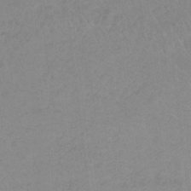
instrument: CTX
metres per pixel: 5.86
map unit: lHb
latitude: -32.7086
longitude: 64.4629
